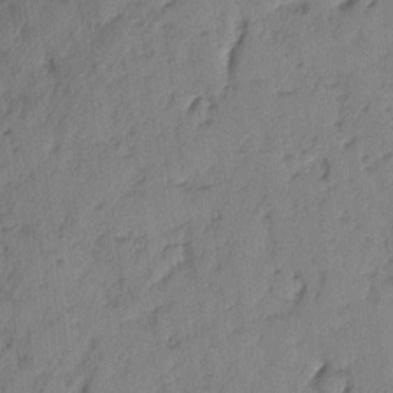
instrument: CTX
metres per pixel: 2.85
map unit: lAvf
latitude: -2.5195
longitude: -105.1970
